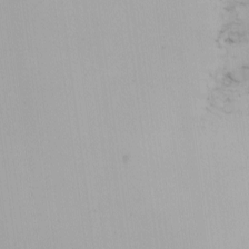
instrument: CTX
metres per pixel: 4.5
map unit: Nhu
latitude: -4.9541
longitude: -93.9150
